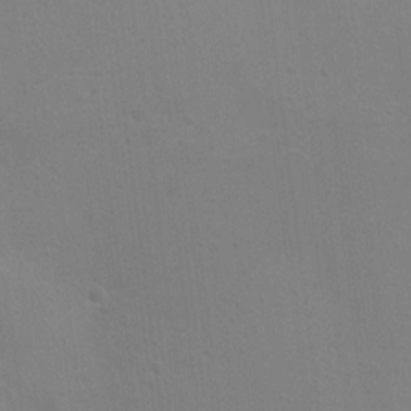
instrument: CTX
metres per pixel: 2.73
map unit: Ht
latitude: 4.4790
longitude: -28.2900
